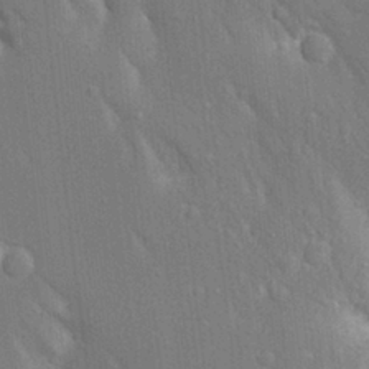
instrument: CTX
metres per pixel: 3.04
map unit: Aa
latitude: 18.2333
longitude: -149.4049
